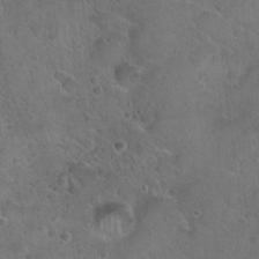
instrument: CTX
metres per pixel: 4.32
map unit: Hto
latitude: 22.2522
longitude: -53.6316
